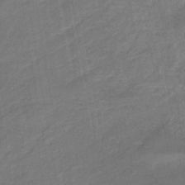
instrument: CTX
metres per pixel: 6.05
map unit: HNb
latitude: -44.5007
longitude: -37.1781
